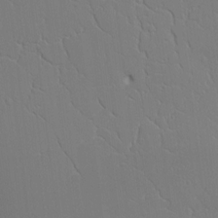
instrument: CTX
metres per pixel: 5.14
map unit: Aa
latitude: 11.8017
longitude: -127.5371
